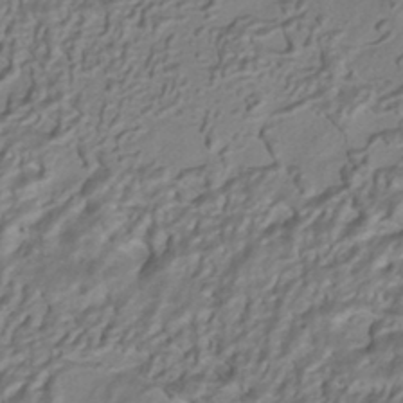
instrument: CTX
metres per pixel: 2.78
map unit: HNhu
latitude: -41.6155
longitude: 105.3887
